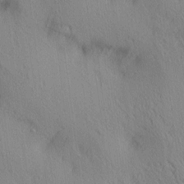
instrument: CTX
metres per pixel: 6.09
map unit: lAa
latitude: 4.3656
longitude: -117.1781
